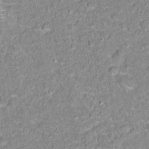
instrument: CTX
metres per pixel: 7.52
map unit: Hto
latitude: 16.8380
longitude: -36.4412
